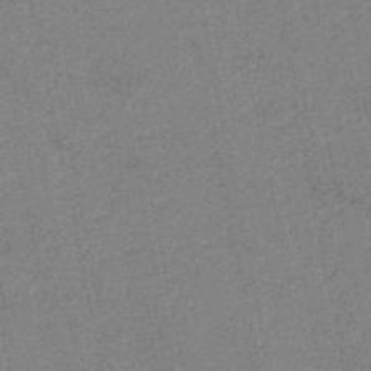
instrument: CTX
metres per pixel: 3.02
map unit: HNb
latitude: -48.7086
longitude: 59.0108
